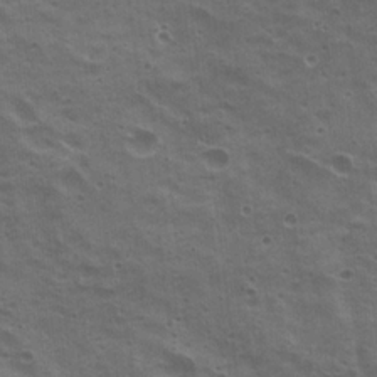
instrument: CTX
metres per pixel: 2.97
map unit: Hto
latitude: 20.5357
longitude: -31.9528
